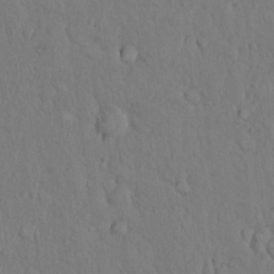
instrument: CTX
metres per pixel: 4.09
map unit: Hto
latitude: 9.4238
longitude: -60.7624
